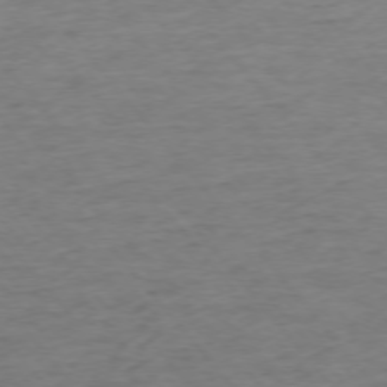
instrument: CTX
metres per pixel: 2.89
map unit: Ap
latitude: -75.8990
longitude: -84.1011
